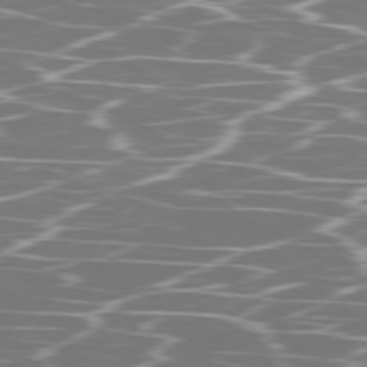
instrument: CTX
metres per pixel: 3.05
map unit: Ap
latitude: -79.8800
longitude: -71.3481
